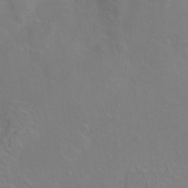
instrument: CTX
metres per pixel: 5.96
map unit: Ht
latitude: -6.6140
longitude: -37.2726
